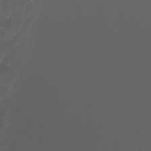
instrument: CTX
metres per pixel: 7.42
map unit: Htu
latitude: -5.2376
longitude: -73.5560
